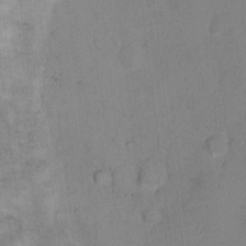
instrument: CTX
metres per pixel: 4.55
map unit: Ht
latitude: 11.1214
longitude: -40.4789
